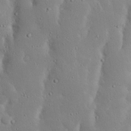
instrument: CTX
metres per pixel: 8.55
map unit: Nhu
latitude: 23.4993
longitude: -72.6680
